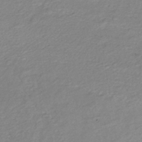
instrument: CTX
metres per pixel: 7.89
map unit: lHb
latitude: -35.2187
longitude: 69.7666
